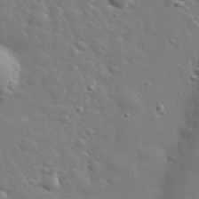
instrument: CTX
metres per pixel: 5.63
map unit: lHvf
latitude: 33.8961
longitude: -82.1766
